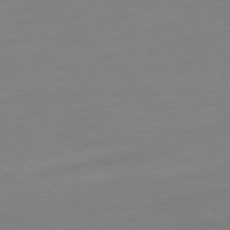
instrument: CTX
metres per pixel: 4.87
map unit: Ap
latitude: -78.1039
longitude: -99.3292
